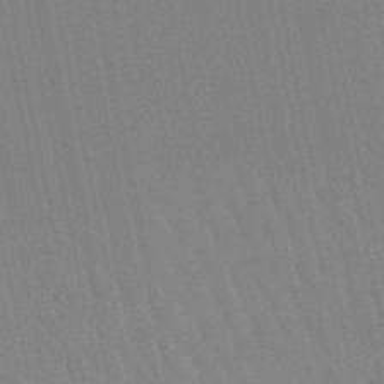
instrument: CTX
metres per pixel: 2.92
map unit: lHb
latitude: -49.6344
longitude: 69.5588
